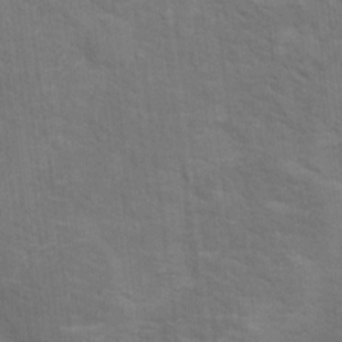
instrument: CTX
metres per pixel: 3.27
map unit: Hto
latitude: 15.5560
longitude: -38.1200
